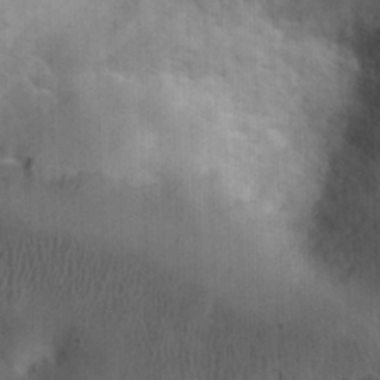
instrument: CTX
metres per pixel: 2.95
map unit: eHh
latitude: 25.9906
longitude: -65.3671
